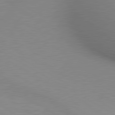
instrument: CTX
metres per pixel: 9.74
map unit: lApd
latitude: 80.1389
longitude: 132.2362
